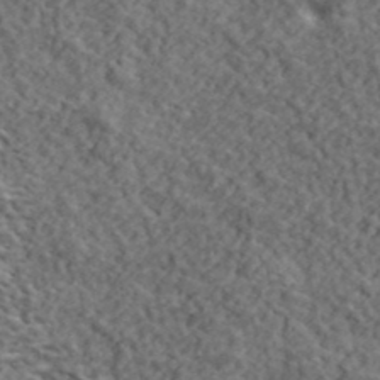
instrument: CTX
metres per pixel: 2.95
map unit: lHvf
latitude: 40.5734
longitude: -87.5749
